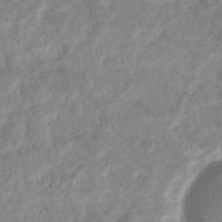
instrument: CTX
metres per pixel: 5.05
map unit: eHb
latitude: -35.4454
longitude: 76.9542
